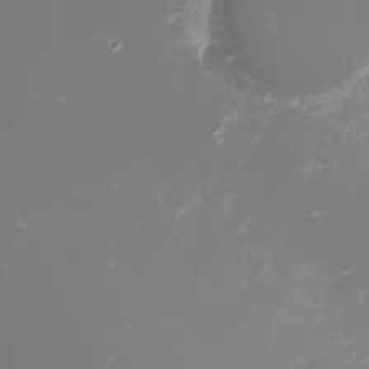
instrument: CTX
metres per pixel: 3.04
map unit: Nhu
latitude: -0.7841
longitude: -79.0081
